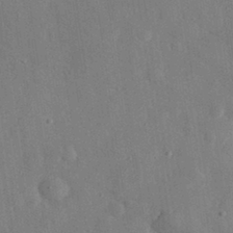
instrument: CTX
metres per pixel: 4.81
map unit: eHh
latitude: 31.1215
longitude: -76.4412
